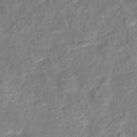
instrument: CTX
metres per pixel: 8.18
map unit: Hto
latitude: 13.2159
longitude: -38.6679
